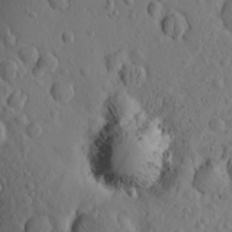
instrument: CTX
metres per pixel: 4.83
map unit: Aa
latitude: 23.1970
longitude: -144.4412
